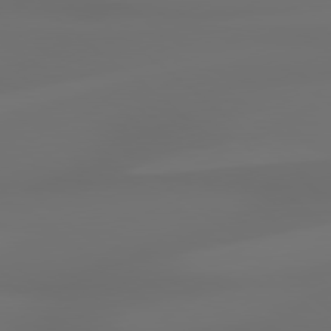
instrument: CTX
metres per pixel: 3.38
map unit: Hpe
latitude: 79.0081
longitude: -135.1781
